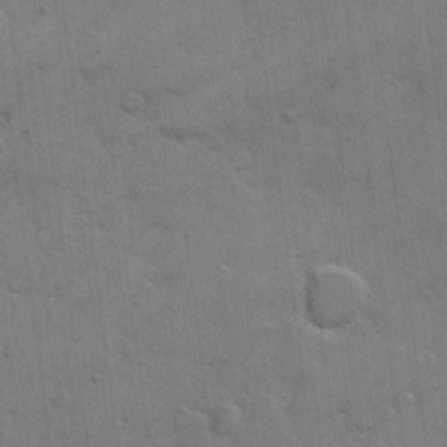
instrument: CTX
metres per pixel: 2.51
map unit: Hto
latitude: 5.5371
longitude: -61.7071
